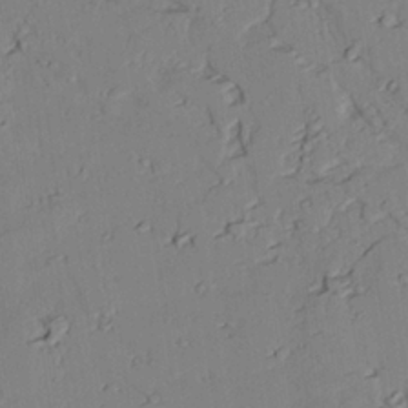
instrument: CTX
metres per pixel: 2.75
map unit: lAvf
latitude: 25.5560
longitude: -111.0648
